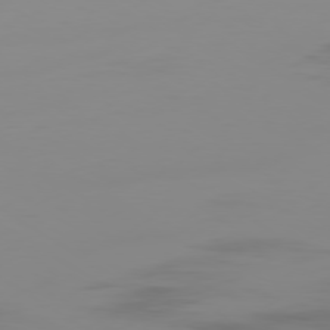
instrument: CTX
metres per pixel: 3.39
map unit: Ap
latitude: -79.5966
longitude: -93.6505
